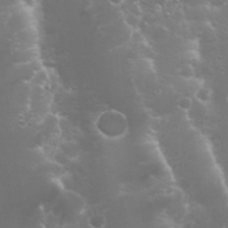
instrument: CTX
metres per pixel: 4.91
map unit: Nhu
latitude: 27.4615
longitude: -60.5357
